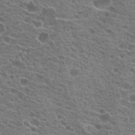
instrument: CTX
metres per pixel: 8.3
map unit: Hto
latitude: 21.5182
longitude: -41.7260
